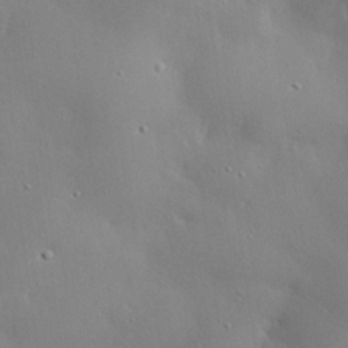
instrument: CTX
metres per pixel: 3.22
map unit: eHh
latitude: 28.7435
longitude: -82.5356
